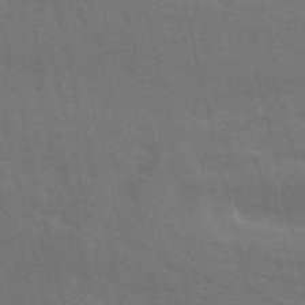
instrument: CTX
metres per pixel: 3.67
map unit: ANa
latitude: 50.0822
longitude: -79.8017
